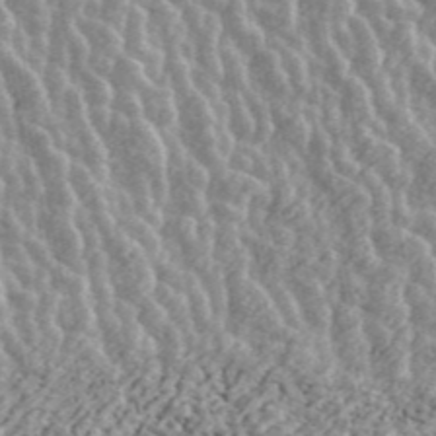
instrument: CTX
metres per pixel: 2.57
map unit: ANa
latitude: 45.2537
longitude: 38.5385
